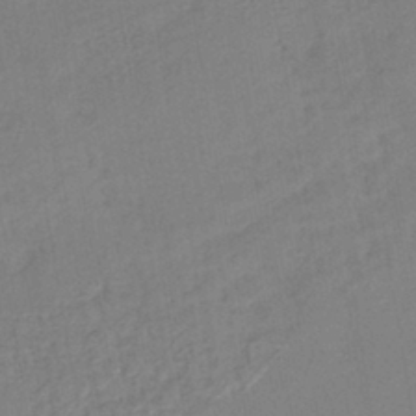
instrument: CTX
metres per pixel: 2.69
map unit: lHb
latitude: -41.2754
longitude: 73.1998
